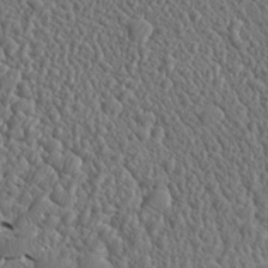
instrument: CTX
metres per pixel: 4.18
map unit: Aa
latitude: 27.8395
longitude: -142.4223
